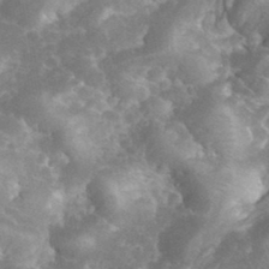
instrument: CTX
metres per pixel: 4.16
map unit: eHh
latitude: 34.4223
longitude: -64.1578
